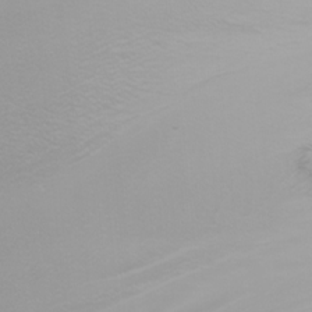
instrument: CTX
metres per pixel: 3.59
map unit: Nhu
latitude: -4.4251
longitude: -89.9528
